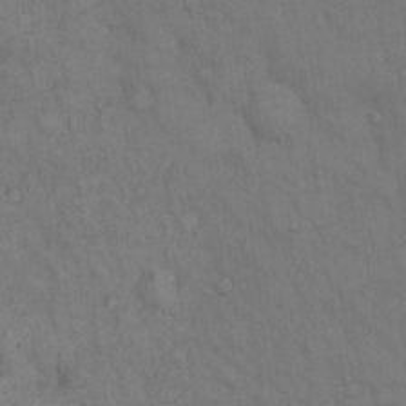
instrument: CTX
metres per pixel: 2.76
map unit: Hto
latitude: 14.5546
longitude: -61.3859
